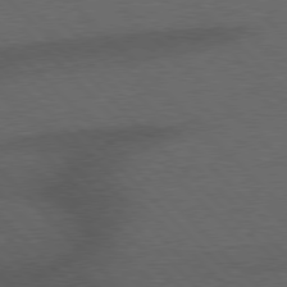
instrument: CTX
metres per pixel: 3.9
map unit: Hpe
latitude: 77.3292
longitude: -152.6680
